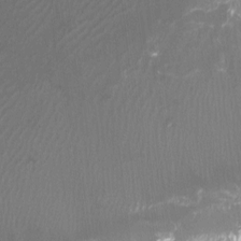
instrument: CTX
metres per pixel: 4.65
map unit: Htu
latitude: -6.9919
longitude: -49.1592
